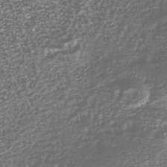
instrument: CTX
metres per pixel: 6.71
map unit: Nhu
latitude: -38.6897
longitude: -81.9339
